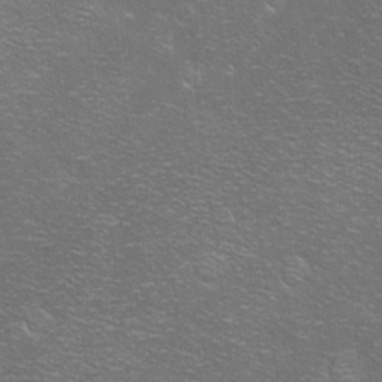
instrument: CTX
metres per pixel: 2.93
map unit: eHh
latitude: -8.6707
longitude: -70.3467
